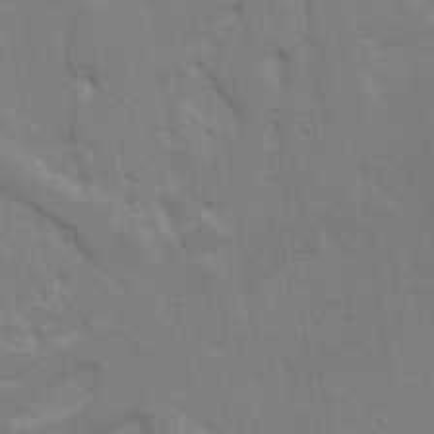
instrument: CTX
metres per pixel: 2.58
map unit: Ave
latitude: 15.4049
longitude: -129.5560
